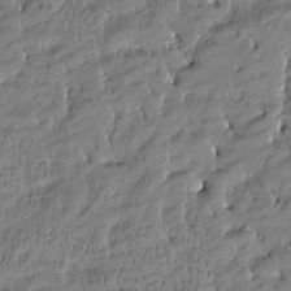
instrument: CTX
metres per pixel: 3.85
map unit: Htu
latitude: -4.1794
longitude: 176.5007
